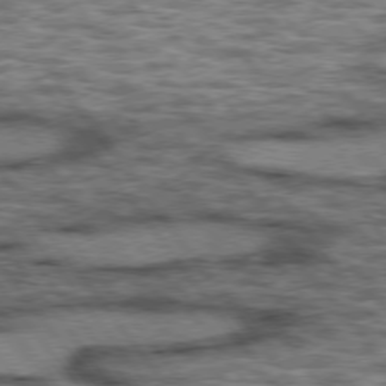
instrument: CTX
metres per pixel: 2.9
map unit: lApd
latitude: 75.7072
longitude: -48.1578
